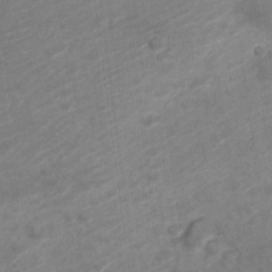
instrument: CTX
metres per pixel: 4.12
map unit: Nve
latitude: -19.7856
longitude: 107.3888
